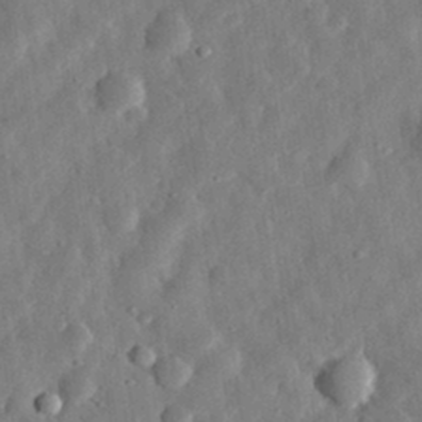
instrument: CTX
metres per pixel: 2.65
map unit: eHh
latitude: 32.0444
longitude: -75.5371
